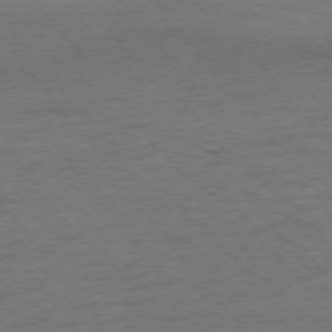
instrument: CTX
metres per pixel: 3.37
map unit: Ap
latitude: -76.1606
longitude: -88.9703
